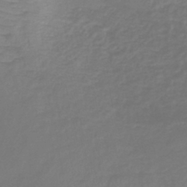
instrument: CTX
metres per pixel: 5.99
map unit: lHb
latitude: -40.9353
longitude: 61.1998
